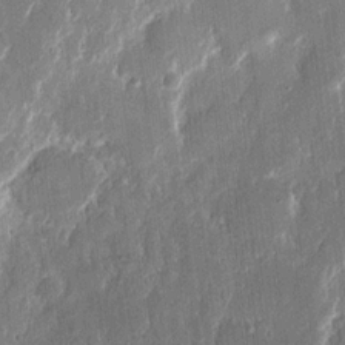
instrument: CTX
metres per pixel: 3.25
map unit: eHh
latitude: 13.8772
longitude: -70.5735
